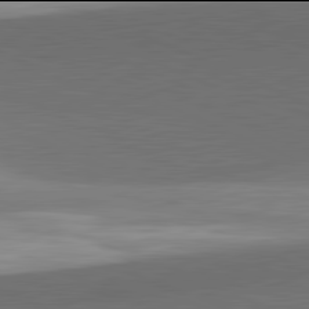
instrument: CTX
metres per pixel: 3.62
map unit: lApd
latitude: 81.9906
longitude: 134.0094
